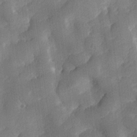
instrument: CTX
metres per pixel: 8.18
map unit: lHvf
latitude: 25.0458
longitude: 141.8422
